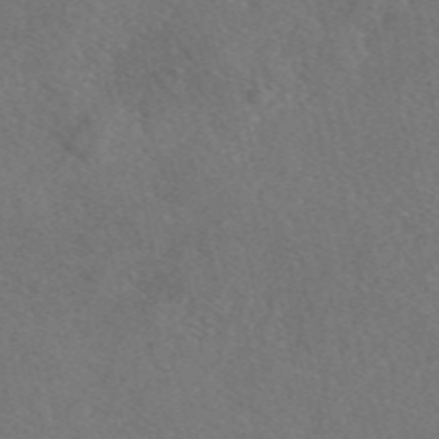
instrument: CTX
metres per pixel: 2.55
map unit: eAb
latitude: 48.2711
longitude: 108.4062
